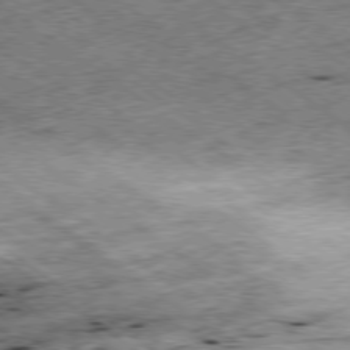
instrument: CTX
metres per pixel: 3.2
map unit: Ap
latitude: -79.2565
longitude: -50.4223
